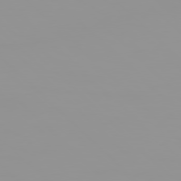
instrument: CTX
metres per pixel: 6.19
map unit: Hpe
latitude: 77.7260
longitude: -140.8946
